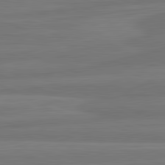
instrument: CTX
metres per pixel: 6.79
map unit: lApd
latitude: 82.3089
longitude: -174.9514
